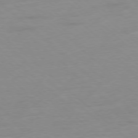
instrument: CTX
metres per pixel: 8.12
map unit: Hpe
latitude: -78.2739
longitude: -20.6680
